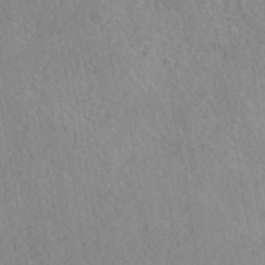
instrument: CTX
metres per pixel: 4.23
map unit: HNhu
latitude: -42.5951
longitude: 98.7652
